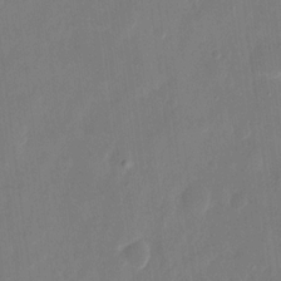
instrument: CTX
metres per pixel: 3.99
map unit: eHh
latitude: 13.7639
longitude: -72.5735
